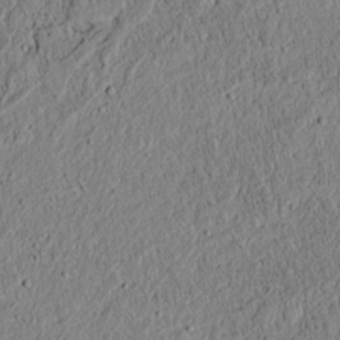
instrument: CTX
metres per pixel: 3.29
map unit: lAvf
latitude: 6.1578
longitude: 167.3887
